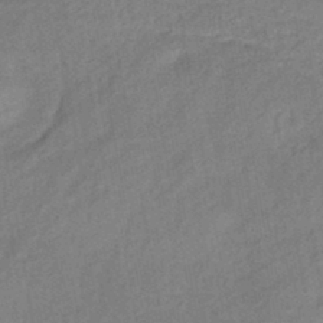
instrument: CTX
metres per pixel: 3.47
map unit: eHb
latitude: -42.6140
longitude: 84.2172
